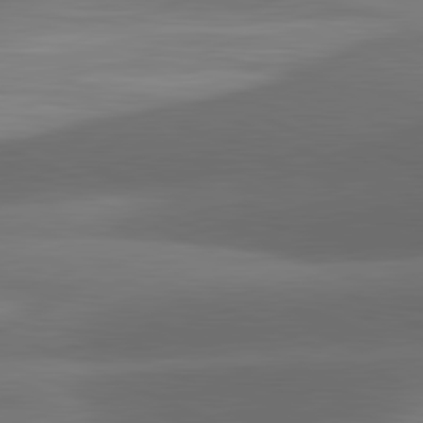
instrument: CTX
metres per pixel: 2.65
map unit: lApd
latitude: 81.4993
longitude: 133.3132
